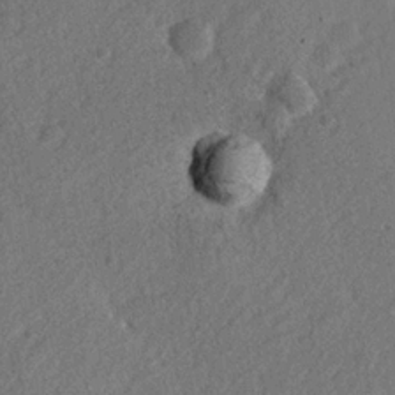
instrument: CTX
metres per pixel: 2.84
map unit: lHvf
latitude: 23.4615
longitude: 144.4818
